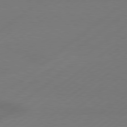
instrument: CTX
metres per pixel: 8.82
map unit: lApd
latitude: 79.2348
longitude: -131.8962
